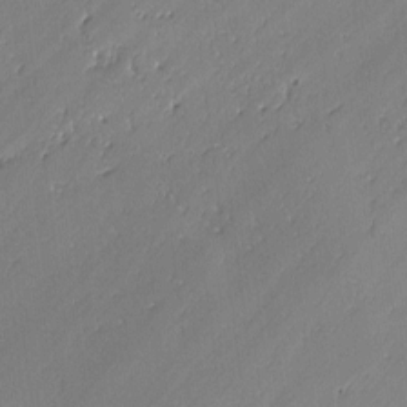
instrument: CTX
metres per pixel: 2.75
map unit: lAvf
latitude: -2.0661
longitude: -106.6490
